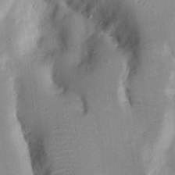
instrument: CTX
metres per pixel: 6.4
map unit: Nhu
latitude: 18.5923
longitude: -74.2523
